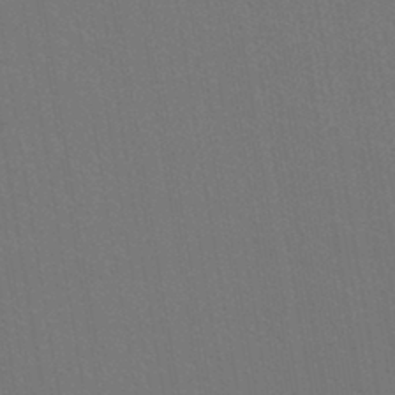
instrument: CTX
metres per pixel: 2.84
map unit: lHb
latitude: -42.1983
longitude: 75.1432
